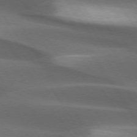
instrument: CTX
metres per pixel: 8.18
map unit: lApd
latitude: 73.5183
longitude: -52.2712
